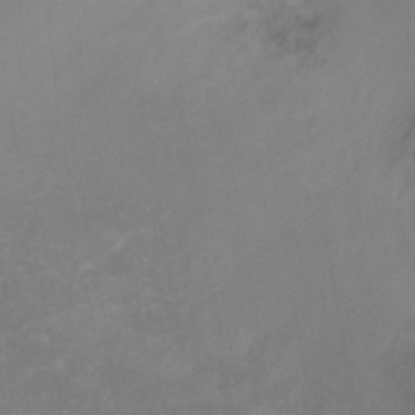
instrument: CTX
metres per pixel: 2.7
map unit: Ht
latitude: 0.4979
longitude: -32.5735
